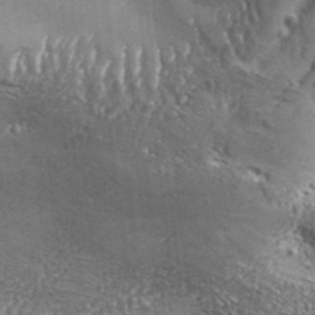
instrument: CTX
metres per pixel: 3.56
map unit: Aa
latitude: 33.9150
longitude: -135.4993
